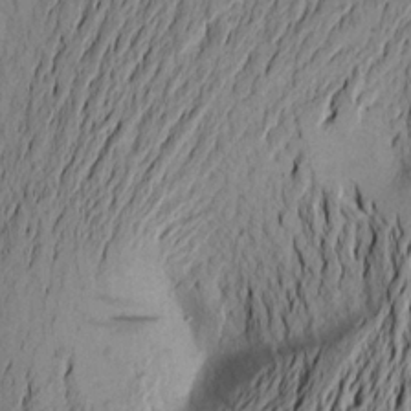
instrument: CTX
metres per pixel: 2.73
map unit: Aa
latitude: 21.4427
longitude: -148.7246
